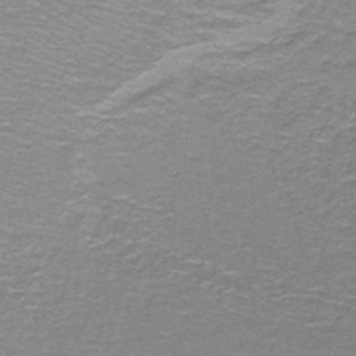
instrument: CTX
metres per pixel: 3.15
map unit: lHb
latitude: -43.1431
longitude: 54.8597
